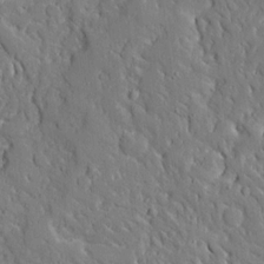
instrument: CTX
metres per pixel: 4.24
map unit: Ave
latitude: 14.4979
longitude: -139.6316
